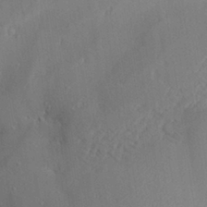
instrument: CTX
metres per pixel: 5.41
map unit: Aa
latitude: 29.2915
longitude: -131.9340
